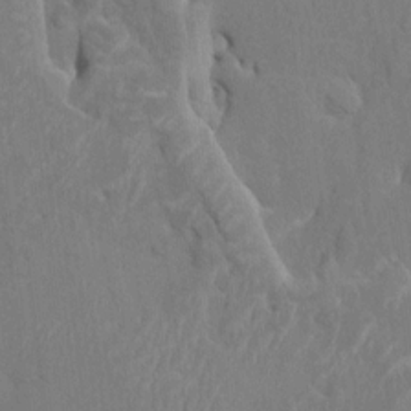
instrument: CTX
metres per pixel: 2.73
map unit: HNhu
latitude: 7.7450
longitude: -3.3104
